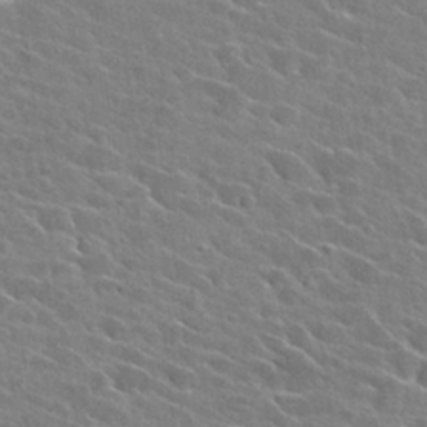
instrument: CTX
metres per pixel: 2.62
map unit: Hto
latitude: 26.3656
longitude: -42.6680
